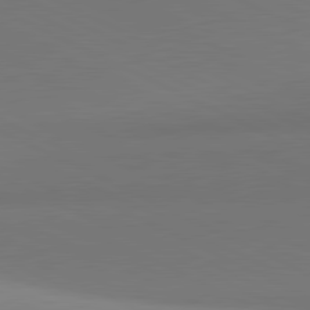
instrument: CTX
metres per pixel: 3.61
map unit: lApd
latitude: 81.3482
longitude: 145.3321
